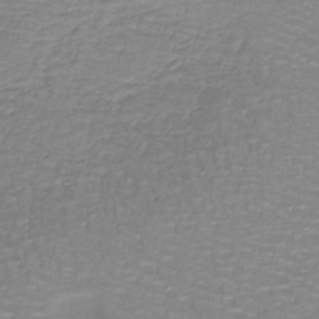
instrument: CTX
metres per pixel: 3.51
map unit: lHb
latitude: -40.8030
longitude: 56.8786
